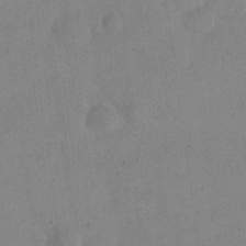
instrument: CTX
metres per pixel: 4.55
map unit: eHh
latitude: 24.5734
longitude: -65.8961
